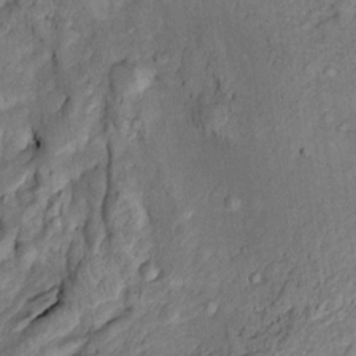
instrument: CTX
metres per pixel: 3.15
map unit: Htu
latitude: -5.9178
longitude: 155.0864
